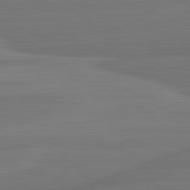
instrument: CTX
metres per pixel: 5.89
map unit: lApd
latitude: 82.6112
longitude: 168.2172
